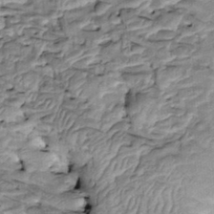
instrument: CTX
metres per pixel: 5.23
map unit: Htu
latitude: -3.3509
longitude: 150.4062
